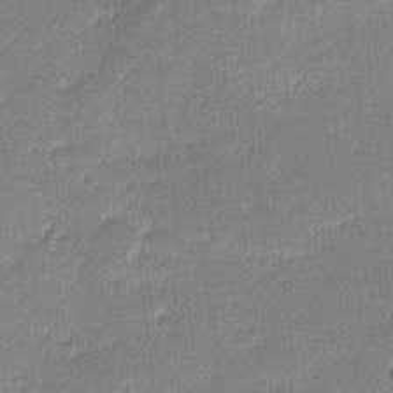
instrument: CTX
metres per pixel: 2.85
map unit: eHh
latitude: -1.2187
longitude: -83.1025
